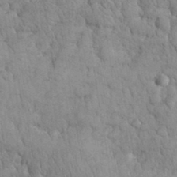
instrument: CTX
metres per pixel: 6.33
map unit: eHh
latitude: 32.2711
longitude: -66.1577
